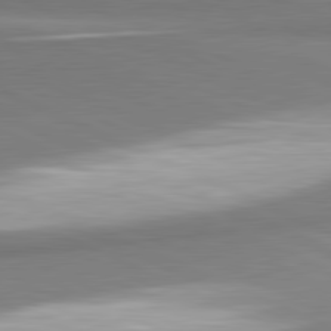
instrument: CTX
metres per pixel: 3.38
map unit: lApd
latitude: 81.3482
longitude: 165.9556
